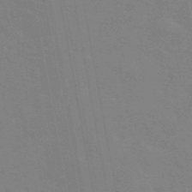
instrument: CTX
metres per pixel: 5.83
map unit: eAb
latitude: 45.4993
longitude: 121.7855
